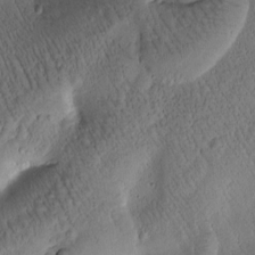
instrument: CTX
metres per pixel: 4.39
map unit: Htu
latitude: -1.2565
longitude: 170.7274
